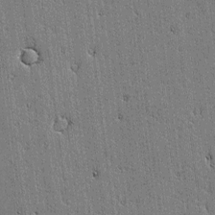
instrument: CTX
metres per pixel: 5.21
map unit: lAvf
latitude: -1.3132
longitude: -106.4979
